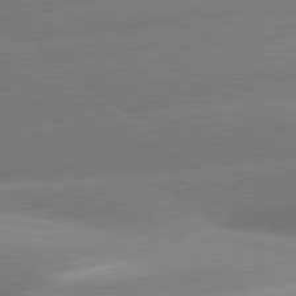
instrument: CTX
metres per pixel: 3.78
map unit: lApd
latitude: 80.1389
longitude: -154.1578
